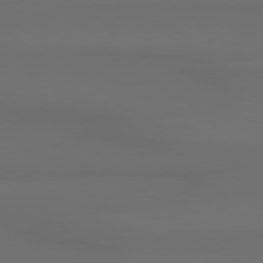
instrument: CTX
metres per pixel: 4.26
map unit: Hpe
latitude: 78.4223
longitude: -133.7450
